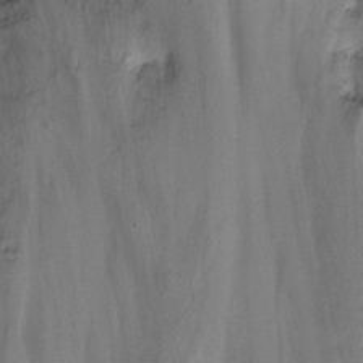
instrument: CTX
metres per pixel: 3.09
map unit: Nhu
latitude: -14.0094
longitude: -53.7261
